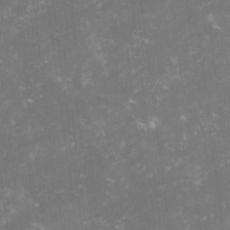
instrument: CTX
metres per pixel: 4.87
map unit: lHvf
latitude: -13.5021
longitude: -98.7246
